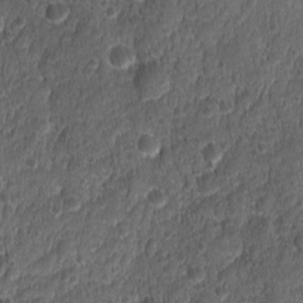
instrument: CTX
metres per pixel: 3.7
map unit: Ave
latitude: -10.6141
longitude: -119.8205
